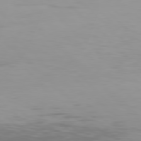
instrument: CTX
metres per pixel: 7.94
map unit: Hpe
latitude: 78.0822
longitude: -167.4615
